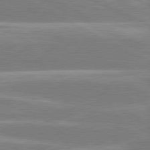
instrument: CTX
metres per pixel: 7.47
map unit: lApd
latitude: 81.0458
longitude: -134.0633
